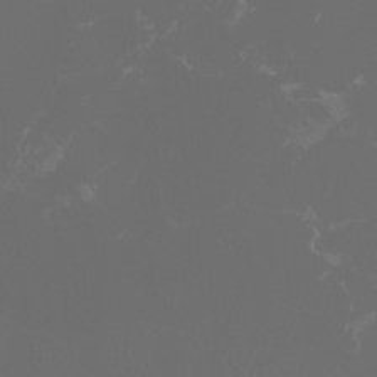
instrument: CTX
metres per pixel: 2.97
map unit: Aa
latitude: -7.4832
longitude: -79.0837
